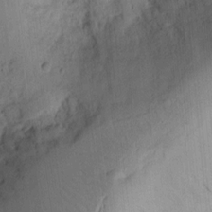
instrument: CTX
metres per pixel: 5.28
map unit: Ht
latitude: 9.6127
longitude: -74.8002
